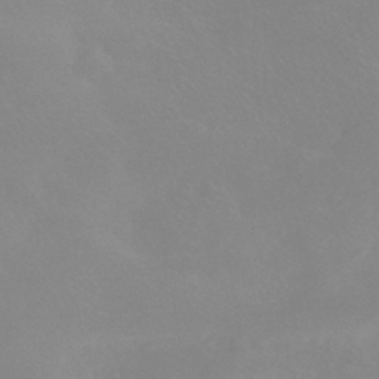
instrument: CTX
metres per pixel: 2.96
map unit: HNhu
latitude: -40.7274
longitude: 93.5588
